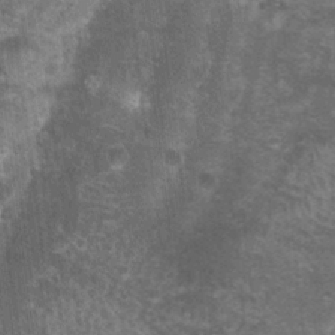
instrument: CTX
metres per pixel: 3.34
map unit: Nhu
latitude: 0.5923
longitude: -17.6127
